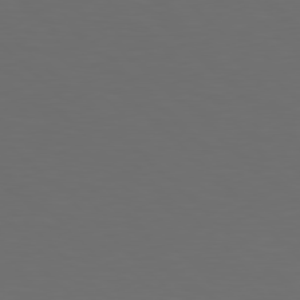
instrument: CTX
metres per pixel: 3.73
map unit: Hpe
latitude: 78.1200
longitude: -175.1214
